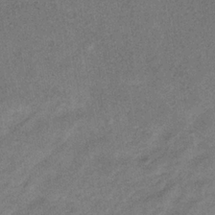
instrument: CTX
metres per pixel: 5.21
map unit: HNb
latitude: -33.1998
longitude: 57.0864
